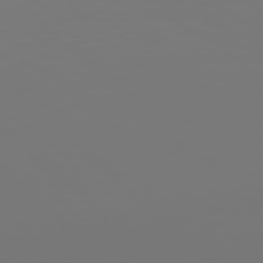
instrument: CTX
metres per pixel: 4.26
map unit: Hpe
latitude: 77.4804
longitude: -177.4048
